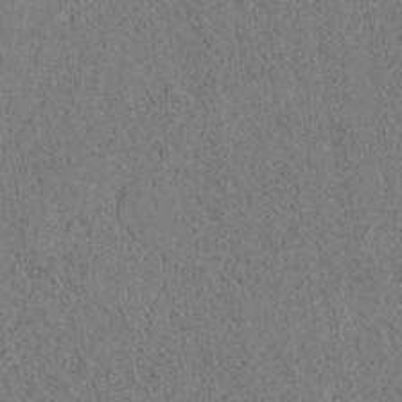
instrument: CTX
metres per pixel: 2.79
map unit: lAvf
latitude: 6.2145
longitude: 158.9352
